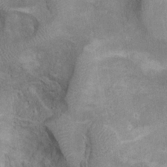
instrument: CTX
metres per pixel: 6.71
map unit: eHh
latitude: 21.9150
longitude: -60.5545
